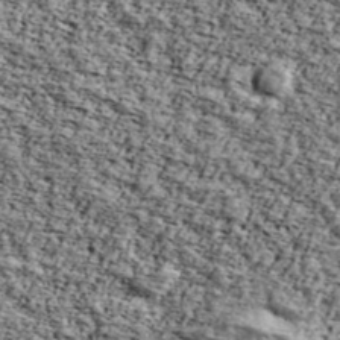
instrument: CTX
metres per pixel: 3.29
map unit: Ave
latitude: 43.4615
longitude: -110.5546
